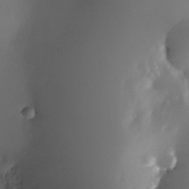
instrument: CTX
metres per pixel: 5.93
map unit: Nhe
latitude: -31.9178
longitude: -116.2145
